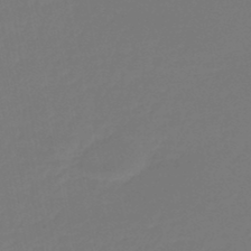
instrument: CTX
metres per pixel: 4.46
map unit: lHb
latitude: -46.4251
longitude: 62.8786
